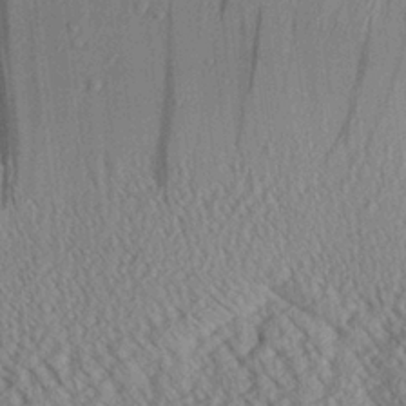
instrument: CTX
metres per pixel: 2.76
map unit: Aa
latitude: 24.8569
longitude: -134.7057
